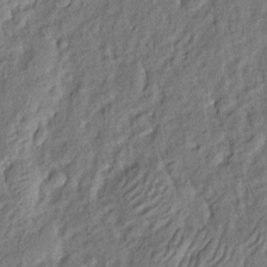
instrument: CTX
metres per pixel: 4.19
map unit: eHh
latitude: 4.5924
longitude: -77.3670
